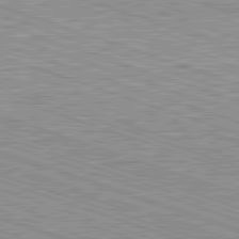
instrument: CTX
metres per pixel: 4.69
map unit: Hpe
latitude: -82.7085
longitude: 8.9164
